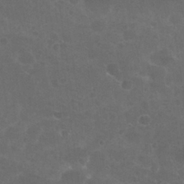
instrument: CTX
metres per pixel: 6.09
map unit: Nhu
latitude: 26.3278
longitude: -51.1970
